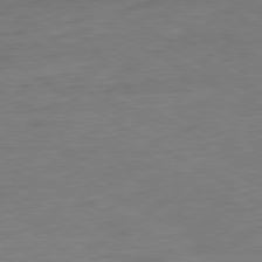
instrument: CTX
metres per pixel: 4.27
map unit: Ap
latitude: -80.3495
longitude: -103.3104
